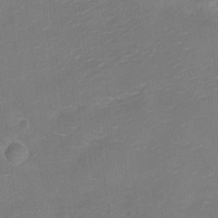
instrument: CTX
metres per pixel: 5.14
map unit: Ht
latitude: -6.6707
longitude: -25.7449
